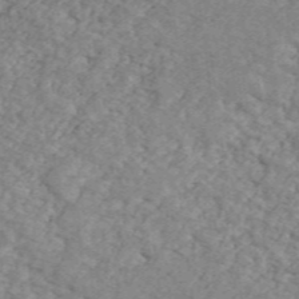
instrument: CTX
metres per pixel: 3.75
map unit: Ave
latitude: 41.3481
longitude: -110.3845
